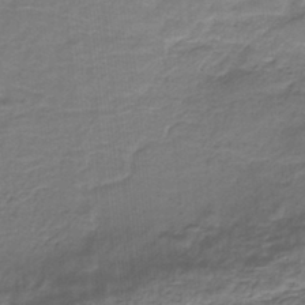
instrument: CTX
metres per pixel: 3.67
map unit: HNb
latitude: -35.4643
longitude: 57.7666
